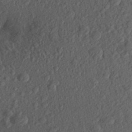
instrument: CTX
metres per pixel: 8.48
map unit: Aa
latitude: 27.3293
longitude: -143.7072
